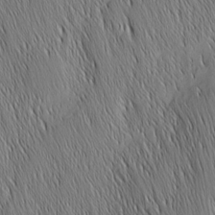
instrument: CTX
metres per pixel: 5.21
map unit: Nhu
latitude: -6.3306
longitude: -150.3656
